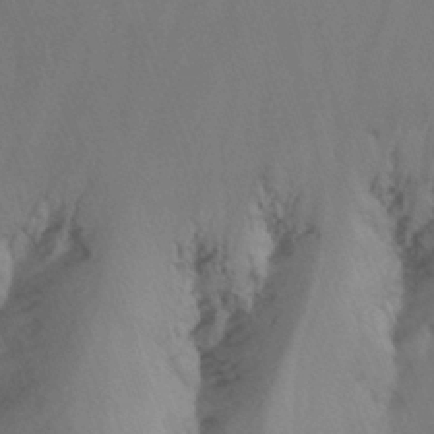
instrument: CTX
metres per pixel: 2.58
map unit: Nhu
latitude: -14.4440
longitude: -54.3467
